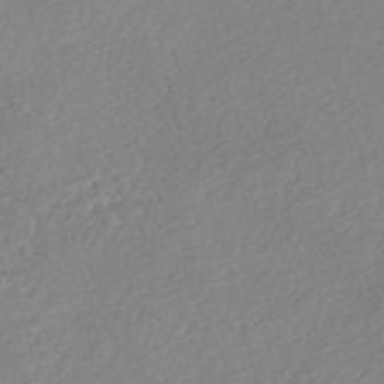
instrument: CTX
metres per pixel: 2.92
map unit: Nhe
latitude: -46.7085
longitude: -172.2333
